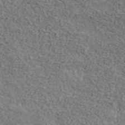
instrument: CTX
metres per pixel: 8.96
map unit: ANa
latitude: 42.0822
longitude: 29.4077
